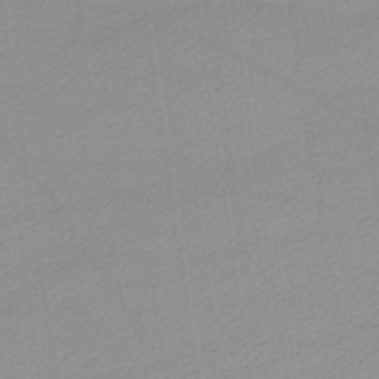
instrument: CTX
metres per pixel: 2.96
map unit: lHb
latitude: -44.9542
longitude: 66.6707
